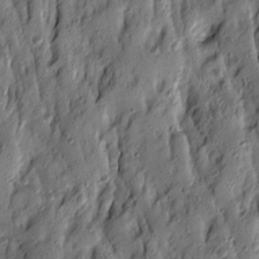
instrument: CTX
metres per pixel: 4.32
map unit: Ave
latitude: 13.9717
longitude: -132.6302
